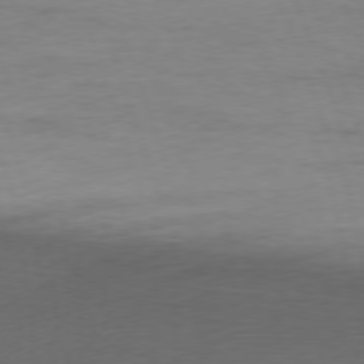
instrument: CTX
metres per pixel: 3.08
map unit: Ap
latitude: -76.8786
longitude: -72.8758
